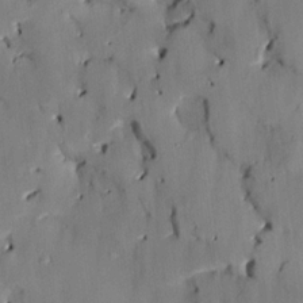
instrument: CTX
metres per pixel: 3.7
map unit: HNhu
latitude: 14.4790
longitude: 11.2565
